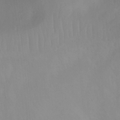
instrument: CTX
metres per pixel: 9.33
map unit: Ht
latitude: 1.5749
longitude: -25.6316
